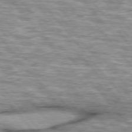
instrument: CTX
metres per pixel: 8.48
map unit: lApd
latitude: 76.1577
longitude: -48.9703
